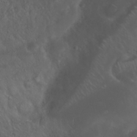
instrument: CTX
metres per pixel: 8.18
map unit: Nhu
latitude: 23.3104
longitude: -62.4790
